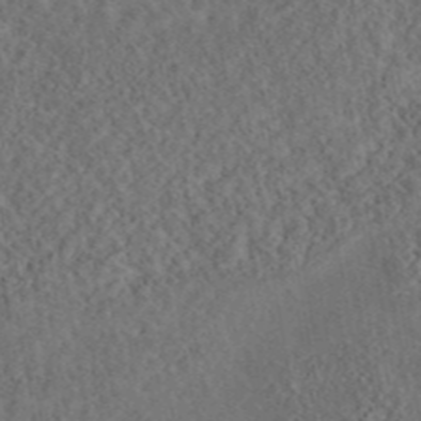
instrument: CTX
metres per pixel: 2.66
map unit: eAb
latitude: 43.6694
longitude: 116.2361
